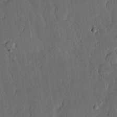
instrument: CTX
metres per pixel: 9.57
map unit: lHvf
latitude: 20.0444
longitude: 146.3495
